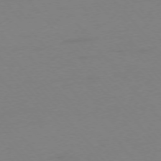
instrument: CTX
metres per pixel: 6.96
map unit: Ap
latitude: -76.1606
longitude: -72.2712
